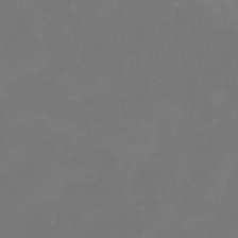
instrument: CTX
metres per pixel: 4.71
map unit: Nhu
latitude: -1.0676
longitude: -79.1592
